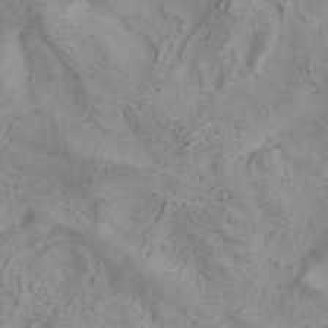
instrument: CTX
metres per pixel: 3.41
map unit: ANa
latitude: 41.1214
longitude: 15.3888
